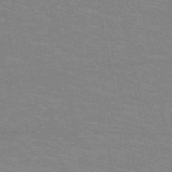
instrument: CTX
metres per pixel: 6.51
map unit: HNb
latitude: -54.1039
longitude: -45.2537
